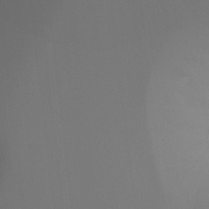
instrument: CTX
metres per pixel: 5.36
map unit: Ht
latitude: -7.4832
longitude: -30.5546
